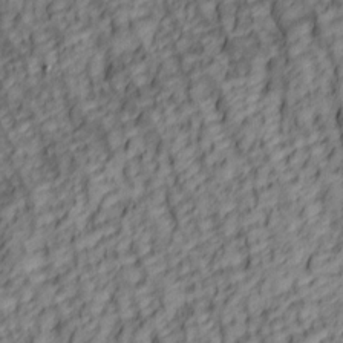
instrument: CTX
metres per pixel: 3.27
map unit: lAa
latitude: 5.7072
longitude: -116.4223
